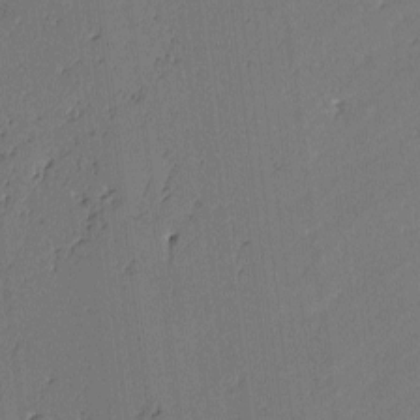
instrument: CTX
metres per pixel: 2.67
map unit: lAvf
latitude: -2.7652
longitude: -106.7057
